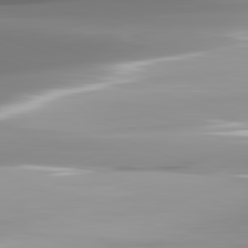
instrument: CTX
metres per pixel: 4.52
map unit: lApd
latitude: 82.3089
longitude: -143.3104
